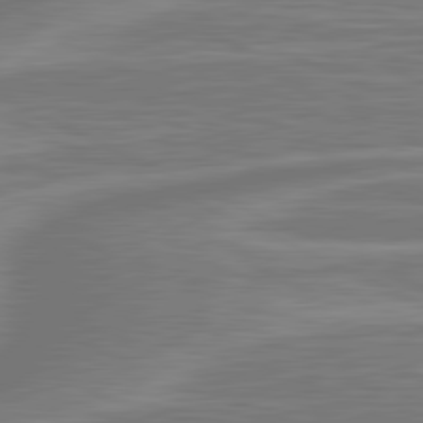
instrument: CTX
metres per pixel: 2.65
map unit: lApd
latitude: 81.3482
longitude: -174.8191
